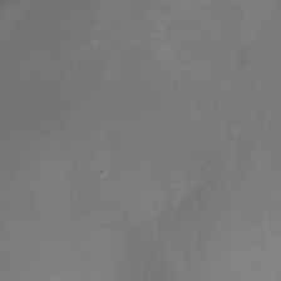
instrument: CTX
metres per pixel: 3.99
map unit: Nhu
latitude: -17.8045
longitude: -45.3292
